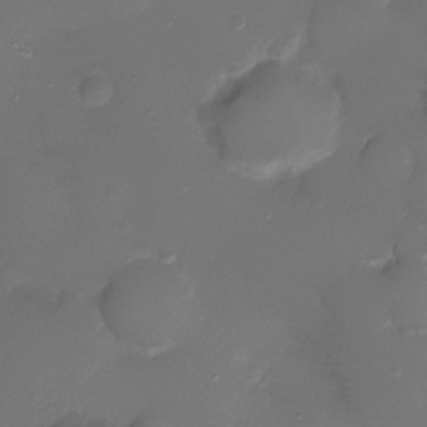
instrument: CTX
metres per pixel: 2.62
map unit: Ht
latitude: -8.4629
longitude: -29.7449
